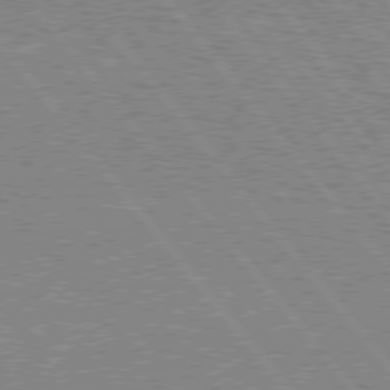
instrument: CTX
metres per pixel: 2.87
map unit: lApd
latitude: 76.0822
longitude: -79.8206
